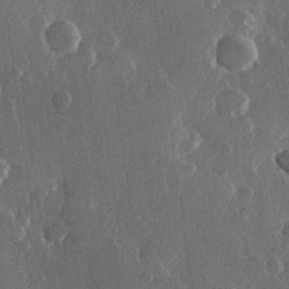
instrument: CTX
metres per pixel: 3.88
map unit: Hve
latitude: 22.5735
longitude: 148.3496
